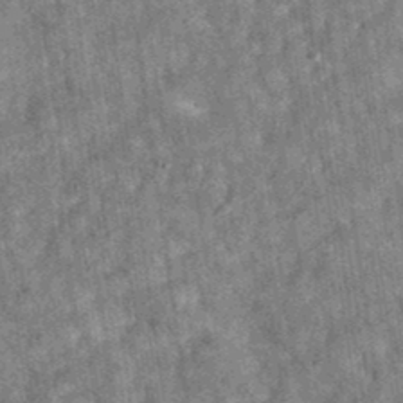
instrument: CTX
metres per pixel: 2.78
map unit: eAb
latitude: 35.8205
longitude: 115.1809
